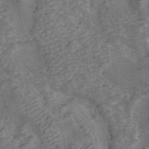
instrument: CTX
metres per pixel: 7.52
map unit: ANa
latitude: 43.1592
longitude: 16.5007
